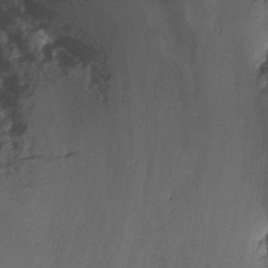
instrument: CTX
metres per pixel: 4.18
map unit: Nhu
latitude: -14.9164
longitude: -54.0255
